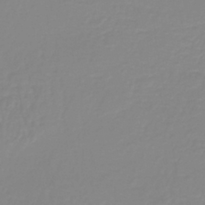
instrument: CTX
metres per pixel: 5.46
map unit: lHb
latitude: -40.7652
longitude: 60.0283
